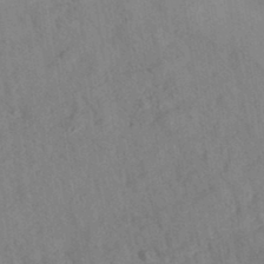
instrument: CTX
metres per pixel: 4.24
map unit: eAb
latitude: 34.6868
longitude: 108.3117
